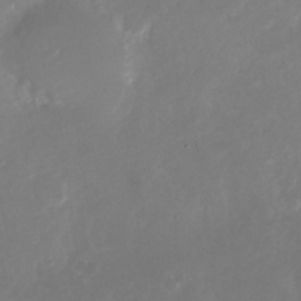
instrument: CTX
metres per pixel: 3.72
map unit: Nhu
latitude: -26.2361
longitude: -72.9514
